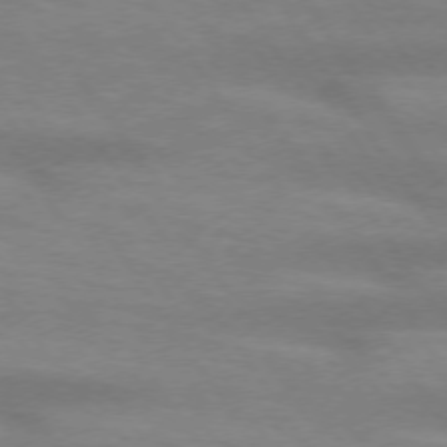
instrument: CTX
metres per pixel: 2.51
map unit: lApd
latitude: 73.6883
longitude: -54.3467
